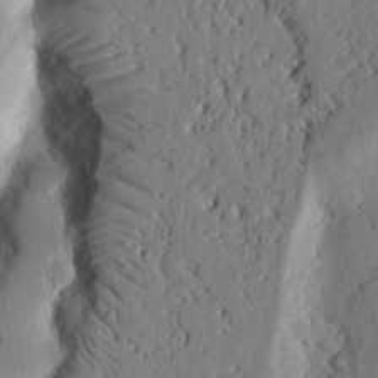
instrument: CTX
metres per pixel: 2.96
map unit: Nhu
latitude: 15.3671
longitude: -77.5749
